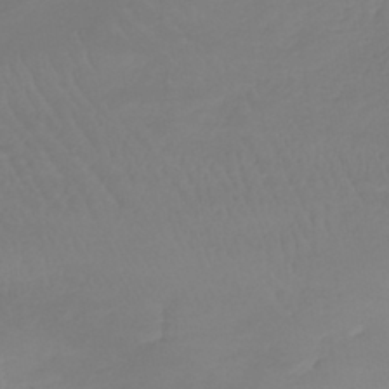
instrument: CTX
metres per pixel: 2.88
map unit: lHb
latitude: -41.5588
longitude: 68.1416
